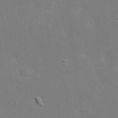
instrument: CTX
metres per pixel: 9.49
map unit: eHh
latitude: 16.7246
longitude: -71.7072
